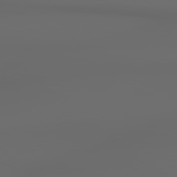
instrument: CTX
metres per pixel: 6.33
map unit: Hpe
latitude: 78.7435
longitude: -135.2726
